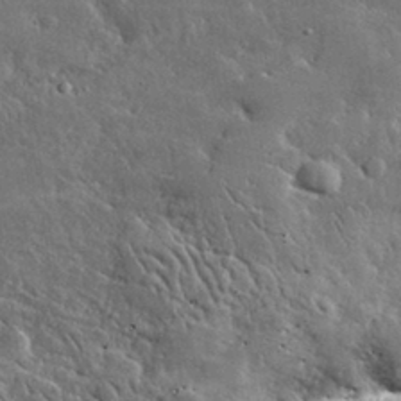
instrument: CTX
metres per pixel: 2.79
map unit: lHvf
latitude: 32.4790
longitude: -90.3278
